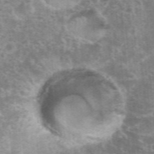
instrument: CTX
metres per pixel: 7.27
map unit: eHh
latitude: 35.5749
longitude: -59.8961
